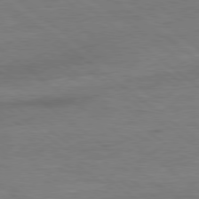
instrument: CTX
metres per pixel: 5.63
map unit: Ap
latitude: -80.2929
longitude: -81.2537
